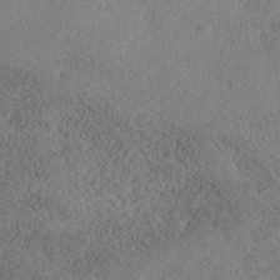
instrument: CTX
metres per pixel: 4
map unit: Nhe
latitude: -41.0297
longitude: -110.9325
